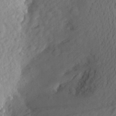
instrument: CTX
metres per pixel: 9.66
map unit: Aa
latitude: 25.4237
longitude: -147.1215
